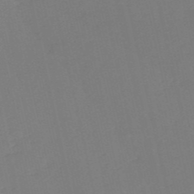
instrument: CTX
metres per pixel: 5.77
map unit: HNb
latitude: -54.3495
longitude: -39.2537
